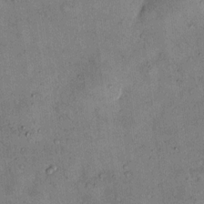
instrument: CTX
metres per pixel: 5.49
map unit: Hto
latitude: 12.3090
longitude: -58.9892
